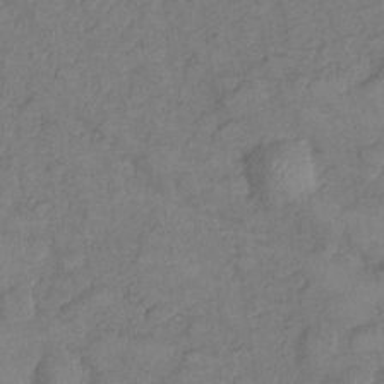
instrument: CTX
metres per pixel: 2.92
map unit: Nhe
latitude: -36.3684
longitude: -177.0836
